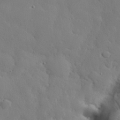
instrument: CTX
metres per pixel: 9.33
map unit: eHh
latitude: 29.8583
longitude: -82.4034
